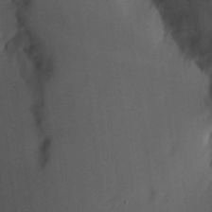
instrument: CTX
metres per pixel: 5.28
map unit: eHh
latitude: 5.2726
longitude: -73.9717
